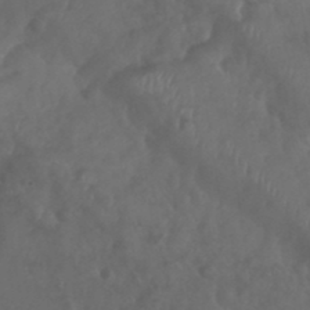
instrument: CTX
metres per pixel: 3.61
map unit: Nhu
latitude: 29.1214
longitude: -56.5545
